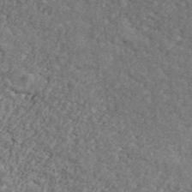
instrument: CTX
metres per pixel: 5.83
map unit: Ave
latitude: 41.7071
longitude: -110.8191
